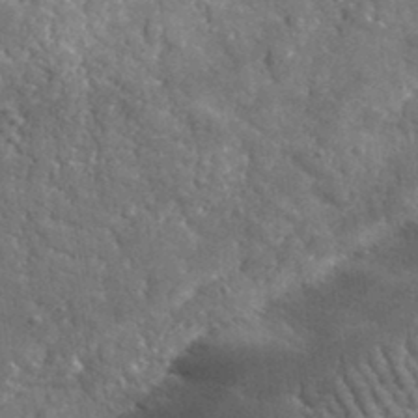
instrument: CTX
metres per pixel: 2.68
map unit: lHvf
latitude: 36.1200
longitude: -87.7260
